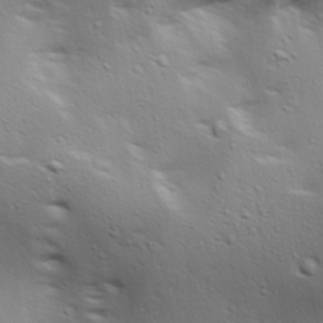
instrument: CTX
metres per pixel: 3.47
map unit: lAa
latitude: 18.4223
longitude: -138.3278
